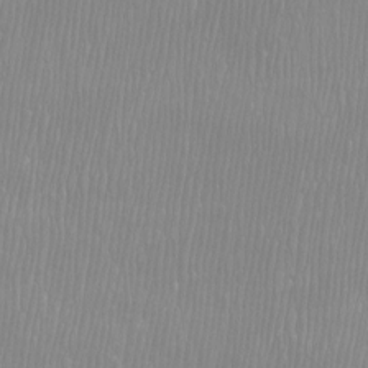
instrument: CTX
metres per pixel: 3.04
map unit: Htu
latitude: -8.5385
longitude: -75.9528
